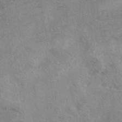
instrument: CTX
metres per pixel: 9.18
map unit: eAb
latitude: 40.1199
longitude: 106.1984
